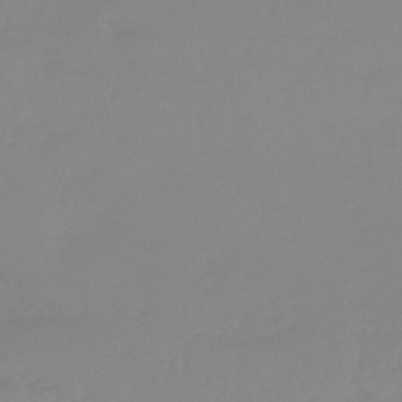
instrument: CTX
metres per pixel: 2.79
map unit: eHb
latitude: -44.8408
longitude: 84.5195
